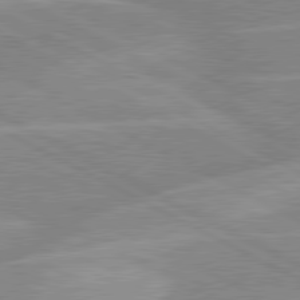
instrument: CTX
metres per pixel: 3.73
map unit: lApd
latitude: 80.4034
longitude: -124.9702
